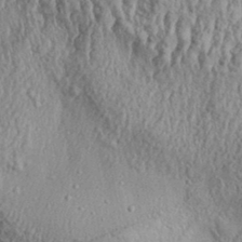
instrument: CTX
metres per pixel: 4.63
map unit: Aa
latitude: 31.7261
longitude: -134.2711
